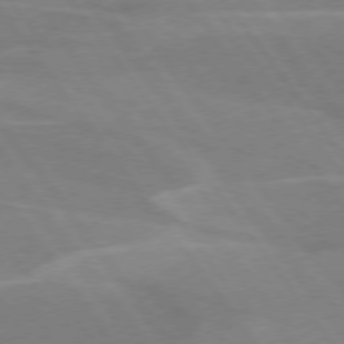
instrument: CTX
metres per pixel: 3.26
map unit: lApd
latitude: 74.8569
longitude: -67.2725
